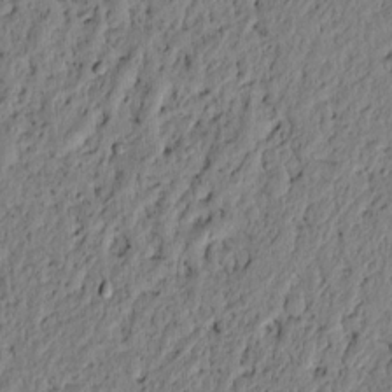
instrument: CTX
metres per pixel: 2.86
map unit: lAvf
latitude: 5.4237
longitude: 164.2929
